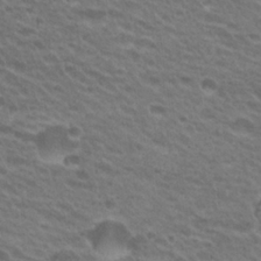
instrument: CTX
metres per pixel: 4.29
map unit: Hto
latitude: 26.6491
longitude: -29.6694
